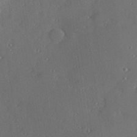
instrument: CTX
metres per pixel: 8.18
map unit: Hve
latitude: 27.1781
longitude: -91.0270
